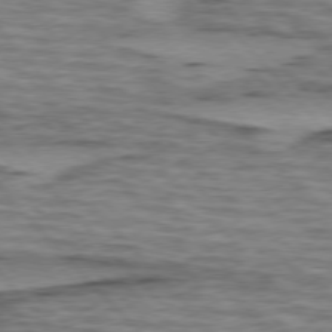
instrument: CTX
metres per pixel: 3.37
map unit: lApd
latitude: 76.4223
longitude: -77.2726
